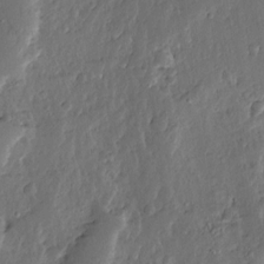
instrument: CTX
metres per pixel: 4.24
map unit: Ave
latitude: 13.4427
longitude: -135.8961
